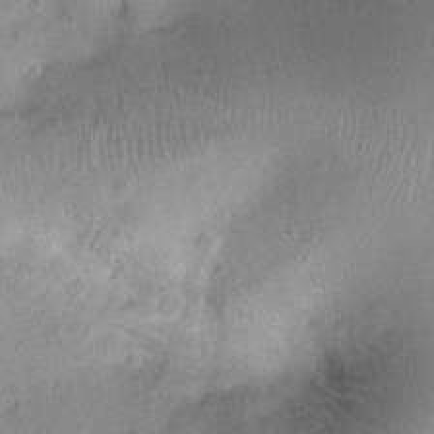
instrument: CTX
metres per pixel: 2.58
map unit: Nhu
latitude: 1.4426
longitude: -16.0255
